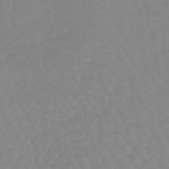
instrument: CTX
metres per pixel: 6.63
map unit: lHb
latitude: -44.1795
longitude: 79.0864
